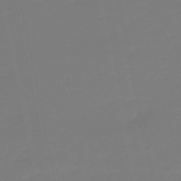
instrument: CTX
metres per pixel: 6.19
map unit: lHb
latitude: -49.9745
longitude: 80.1795
